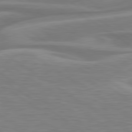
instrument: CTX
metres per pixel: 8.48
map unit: lApd
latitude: 79.7072
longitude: -127.4238
